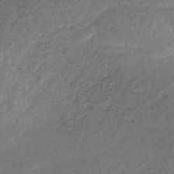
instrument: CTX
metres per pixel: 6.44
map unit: HNb
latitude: -32.5196
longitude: 59.1620
